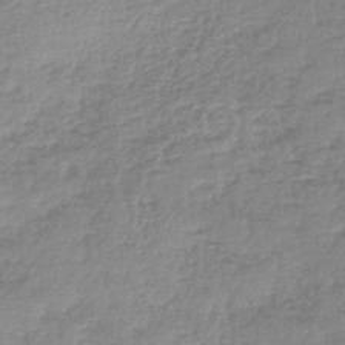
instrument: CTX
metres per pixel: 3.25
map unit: lHb
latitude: -44.8597
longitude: 71.7478
